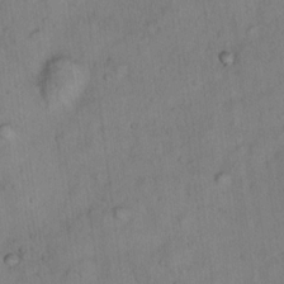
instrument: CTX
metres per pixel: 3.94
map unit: Hto
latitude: 15.2726
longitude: -40.0444
